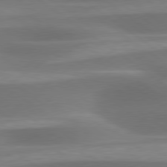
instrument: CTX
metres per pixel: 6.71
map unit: lApd
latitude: 79.5749
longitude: -91.1970
